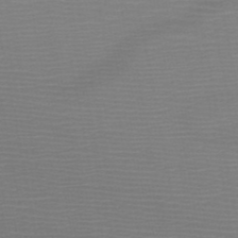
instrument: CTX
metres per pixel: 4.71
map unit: HNb
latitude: -49.2187
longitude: -44.3278
